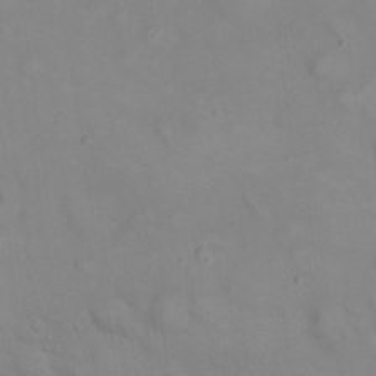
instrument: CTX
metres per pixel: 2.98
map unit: eHh
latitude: 22.2333
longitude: -61.6694
